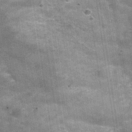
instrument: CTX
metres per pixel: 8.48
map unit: Hve
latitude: -30.7652
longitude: 93.4832
